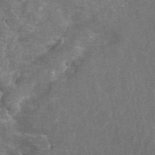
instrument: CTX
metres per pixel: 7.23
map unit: ANa
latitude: 44.9513
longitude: 29.9745
